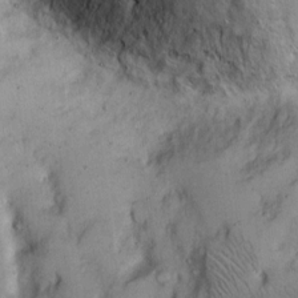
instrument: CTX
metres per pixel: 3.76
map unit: Hto
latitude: 11.3860
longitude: -60.1578
